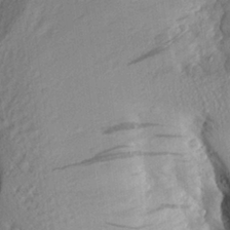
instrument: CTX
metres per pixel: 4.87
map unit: Aa
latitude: 28.5546
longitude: -132.7057
